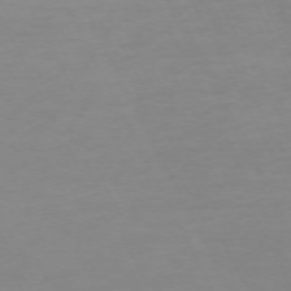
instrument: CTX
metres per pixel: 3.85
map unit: Ap
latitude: -72.9541
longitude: -69.6316
